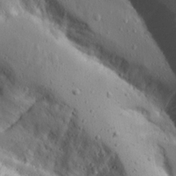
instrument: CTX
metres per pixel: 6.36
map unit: Aa
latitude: 14.2523
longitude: -142.2523
